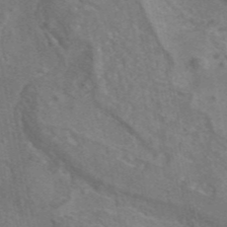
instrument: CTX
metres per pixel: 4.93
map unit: eAb
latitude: 45.0647
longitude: 106.8408
